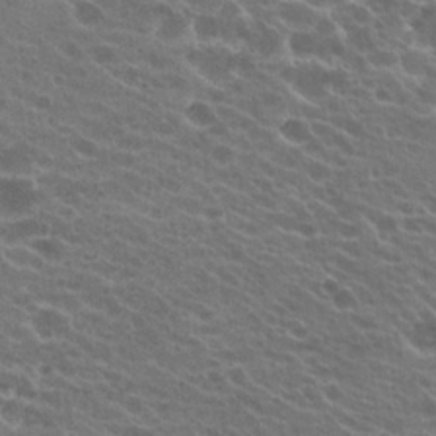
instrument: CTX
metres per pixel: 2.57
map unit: Hto
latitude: 22.4979
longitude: -38.2522
